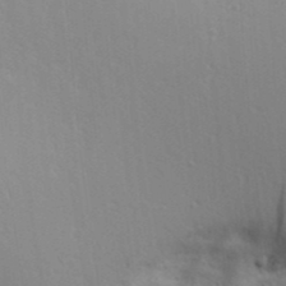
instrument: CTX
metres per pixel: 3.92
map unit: Aa
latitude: 17.4426
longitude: -125.8583
